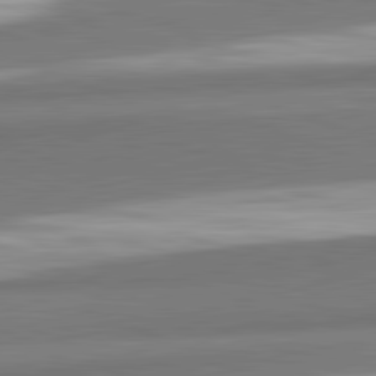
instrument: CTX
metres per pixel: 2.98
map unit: lApd
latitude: 82.3656
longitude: 160.1417
